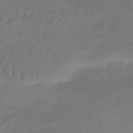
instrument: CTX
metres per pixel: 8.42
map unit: HNhu
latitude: -43.4832
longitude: 102.2362
